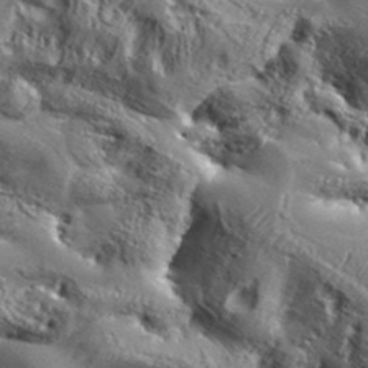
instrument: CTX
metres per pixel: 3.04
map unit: Aa
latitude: 34.1955
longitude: -135.0647
